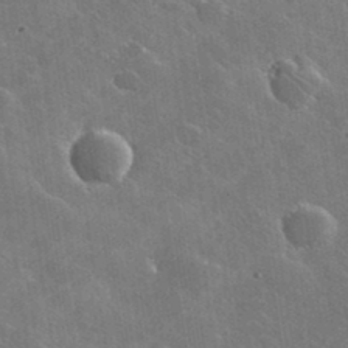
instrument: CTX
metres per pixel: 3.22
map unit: lHvf
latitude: 35.5560
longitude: -92.0822
